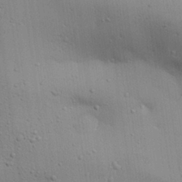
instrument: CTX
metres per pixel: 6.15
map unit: Aa
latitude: 27.3293
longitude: -130.1011
